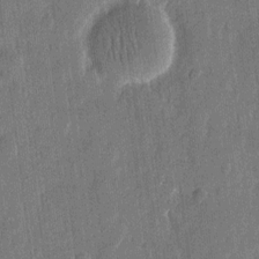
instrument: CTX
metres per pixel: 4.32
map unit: eHh
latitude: 13.6505
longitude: -71.2915
